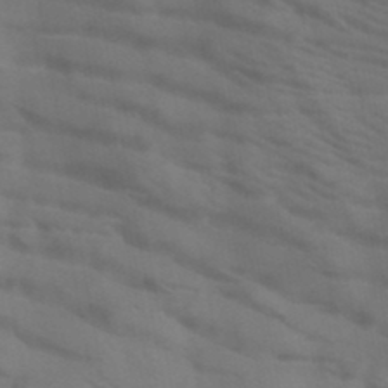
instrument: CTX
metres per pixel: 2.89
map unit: HNb
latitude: -46.5384
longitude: -47.8206
